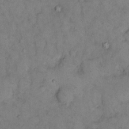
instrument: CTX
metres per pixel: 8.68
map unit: eHh
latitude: 12.1578
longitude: -62.8569
